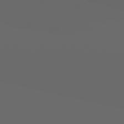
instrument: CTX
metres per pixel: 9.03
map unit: Hpe
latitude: 73.8206
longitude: -127.1592
